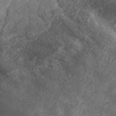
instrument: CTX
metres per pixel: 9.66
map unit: ANa
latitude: 40.7435
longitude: 23.6722
